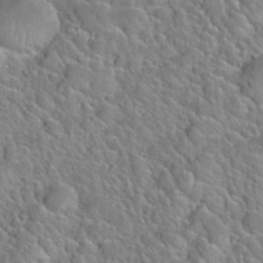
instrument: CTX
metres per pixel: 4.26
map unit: Nhu
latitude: 28.0444
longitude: -52.8758
